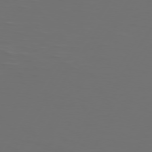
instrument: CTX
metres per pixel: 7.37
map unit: Hpe
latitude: 74.4979
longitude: -125.6127
